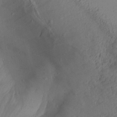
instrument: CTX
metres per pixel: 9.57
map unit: Aa
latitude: 28.2900
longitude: -133.7450
